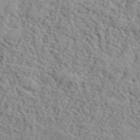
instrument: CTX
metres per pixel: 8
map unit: lHvf
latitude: 40.9702
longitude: -87.6883
